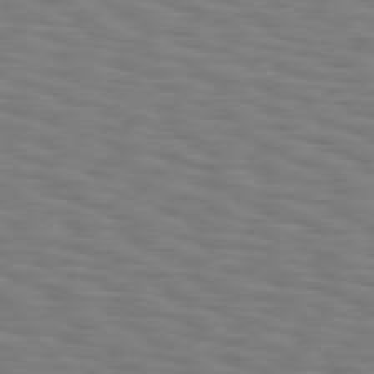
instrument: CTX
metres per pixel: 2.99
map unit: Hpe
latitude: 75.7450
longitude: -132.1956
